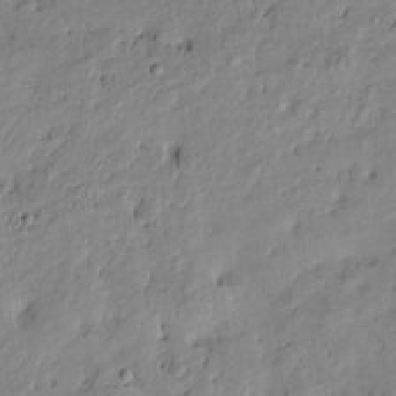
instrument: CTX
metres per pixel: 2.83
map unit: Htu
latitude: -9.4832
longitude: 177.2187
